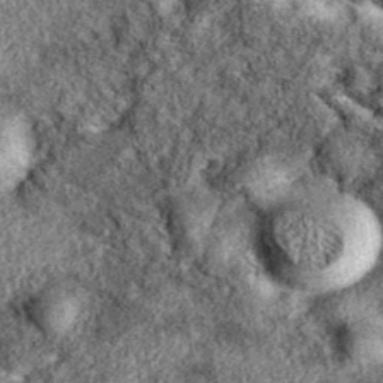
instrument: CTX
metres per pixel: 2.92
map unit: eAb
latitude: 37.5749
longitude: 109.3132
